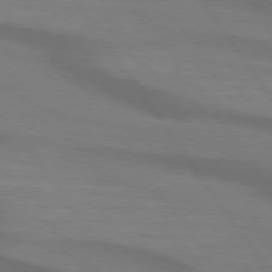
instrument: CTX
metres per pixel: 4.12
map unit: lApd
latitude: 74.0822
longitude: -63.5560
